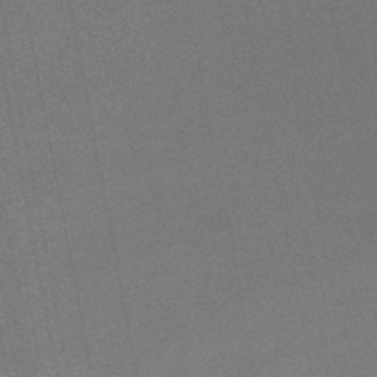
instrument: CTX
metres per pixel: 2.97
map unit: eHb
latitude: -48.7463
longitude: 86.7463
